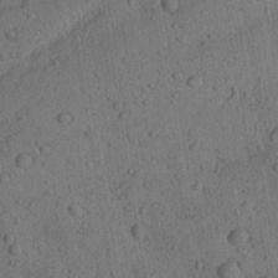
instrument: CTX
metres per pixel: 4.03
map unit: Aa
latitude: 23.2537
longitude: -143.1781
